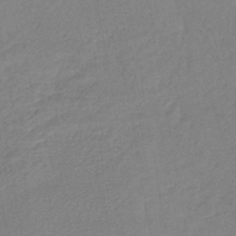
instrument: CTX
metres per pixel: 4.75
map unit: lHb
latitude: -42.2550
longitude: 74.0850
